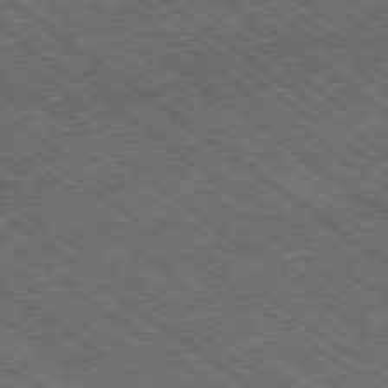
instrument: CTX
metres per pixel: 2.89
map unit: Ap
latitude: -79.4643
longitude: -50.9891
